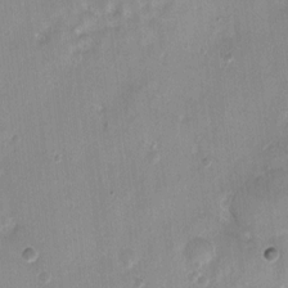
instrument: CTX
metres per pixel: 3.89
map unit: Nhu
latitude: 4.4979
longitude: -16.2712
